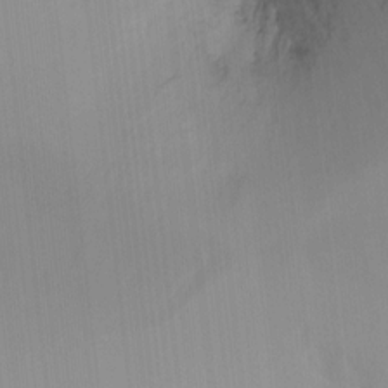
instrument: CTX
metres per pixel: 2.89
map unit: Ht
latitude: -11.6911
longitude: -46.5168
